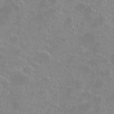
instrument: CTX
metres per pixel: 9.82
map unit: eHh
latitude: -1.8045
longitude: -85.0270
